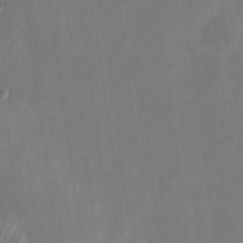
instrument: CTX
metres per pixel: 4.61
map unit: Nhu
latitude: -28.6896
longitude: -69.6883
